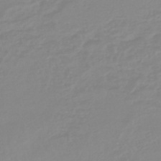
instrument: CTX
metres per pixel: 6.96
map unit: lHb
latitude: -44.6141
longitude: 79.0864
